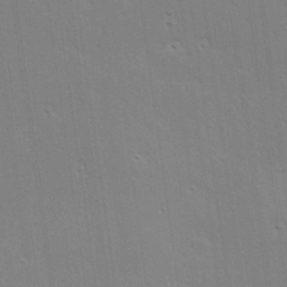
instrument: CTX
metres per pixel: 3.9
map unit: Hve
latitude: 25.0269
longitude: -93.8394
